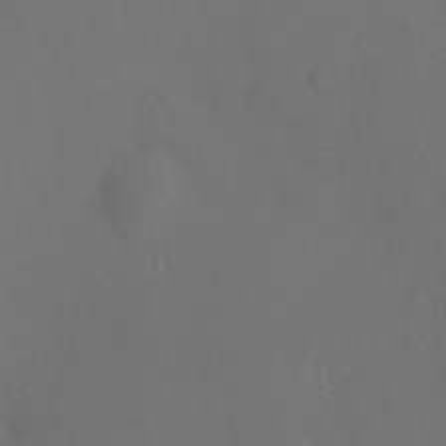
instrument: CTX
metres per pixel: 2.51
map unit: HNhu
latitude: 13.3860
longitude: 12.9542
